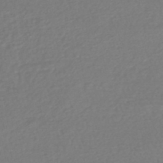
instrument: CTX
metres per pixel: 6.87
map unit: HNhu
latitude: -48.1795
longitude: 103.8233
